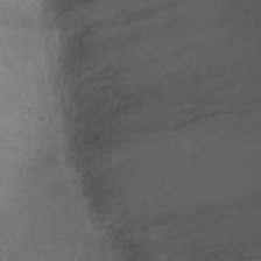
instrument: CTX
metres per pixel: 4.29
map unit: Ht
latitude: -3.6154
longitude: -18.6679
